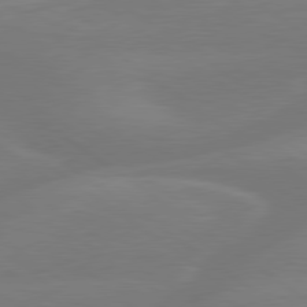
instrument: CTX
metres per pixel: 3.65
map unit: lApd
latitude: 79.4049
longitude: -142.1011
